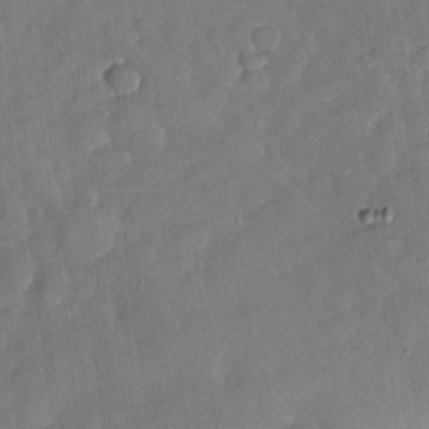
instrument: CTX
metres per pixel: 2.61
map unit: Nhu
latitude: -27.2753
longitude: -57.7449
